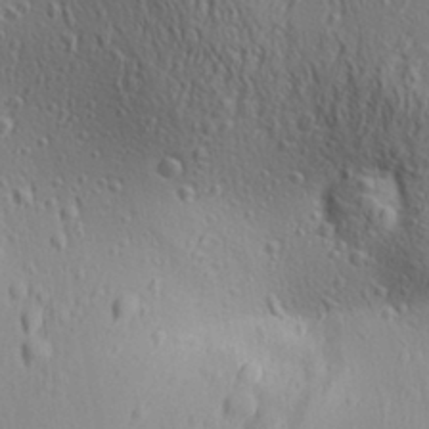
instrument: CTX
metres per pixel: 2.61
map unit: Aa
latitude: 30.0633
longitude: -139.9150
